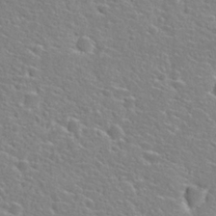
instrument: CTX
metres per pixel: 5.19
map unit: Hto
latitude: 25.6127
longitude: -48.1389
